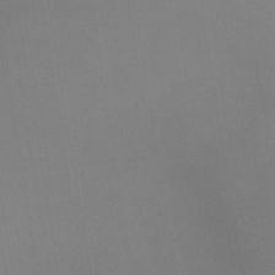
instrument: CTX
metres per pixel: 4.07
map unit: lHb
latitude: -37.6155
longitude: 74.3118
